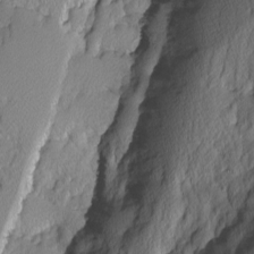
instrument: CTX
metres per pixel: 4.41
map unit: Ave
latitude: -9.7666
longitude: -117.0647
